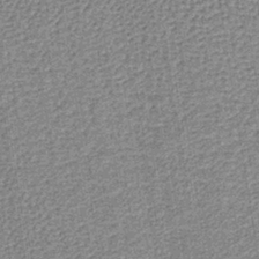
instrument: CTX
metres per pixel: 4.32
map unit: lHb
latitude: -40.0472
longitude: 64.5763
